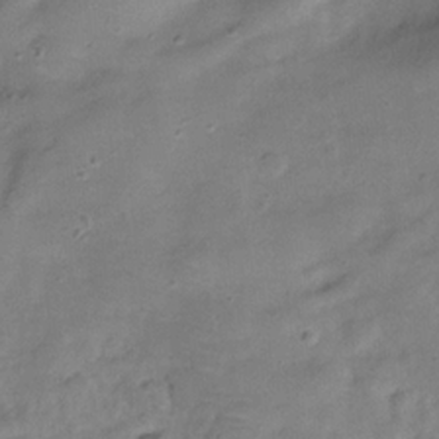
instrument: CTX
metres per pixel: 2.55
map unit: Hve
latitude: -30.9919
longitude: 95.8422
